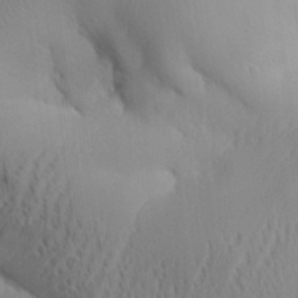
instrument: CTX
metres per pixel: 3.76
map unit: Aa
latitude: 31.9528
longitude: -140.8569
